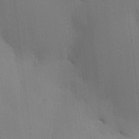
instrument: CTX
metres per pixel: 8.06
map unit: HNhu
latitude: 7.8772
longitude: 15.8423
